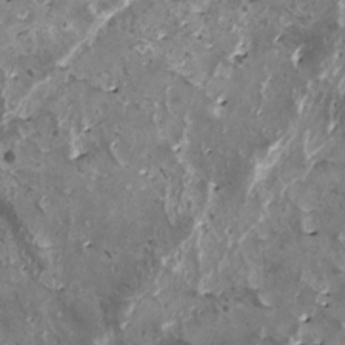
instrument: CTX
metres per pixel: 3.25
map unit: HNhu
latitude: 1.4048
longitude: 5.3320
